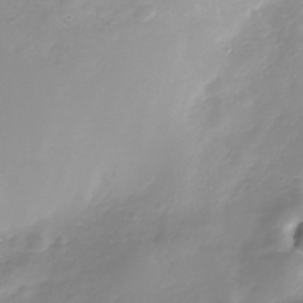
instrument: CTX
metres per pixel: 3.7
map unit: Nhe
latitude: -32.6708
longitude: -92.2333
